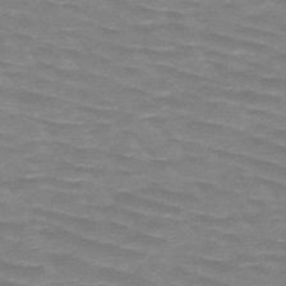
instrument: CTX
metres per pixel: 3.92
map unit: HNb
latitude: -48.3307
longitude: -48.9703
